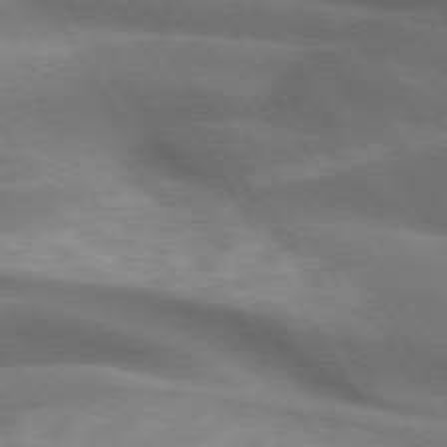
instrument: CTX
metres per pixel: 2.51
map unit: lApd
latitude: 72.4223
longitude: -51.8961
